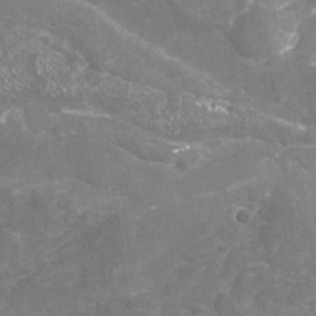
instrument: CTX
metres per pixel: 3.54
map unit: Nhu
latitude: -18.8219
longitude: -56.9324
